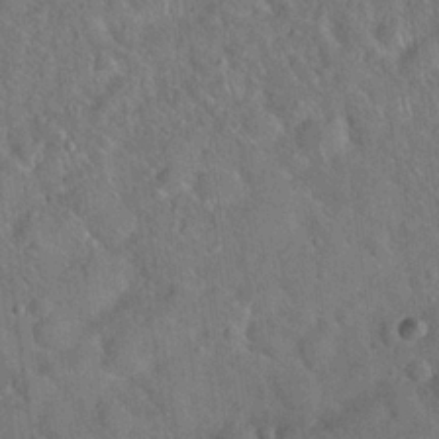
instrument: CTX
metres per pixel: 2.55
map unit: Hto
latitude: 19.4993
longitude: -53.2348
